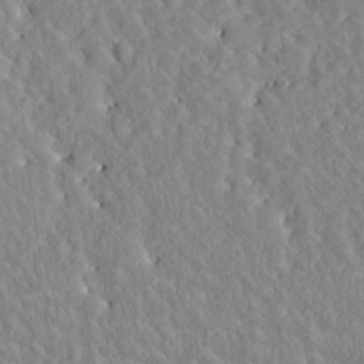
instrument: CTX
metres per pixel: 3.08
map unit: Htu
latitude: -4.6896
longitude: 173.2187
